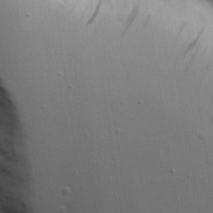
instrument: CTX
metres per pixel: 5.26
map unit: Aa
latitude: 17.7450
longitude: -125.1592
